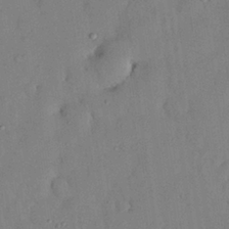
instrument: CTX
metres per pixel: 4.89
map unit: Nhu
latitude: 26.1200
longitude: -73.3671
